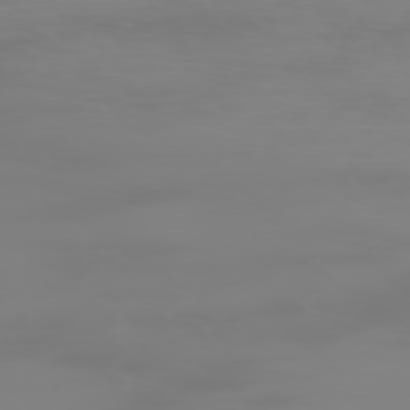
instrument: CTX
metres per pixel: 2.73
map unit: Hpe
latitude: -74.9164
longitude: 6.4629
